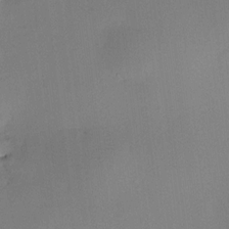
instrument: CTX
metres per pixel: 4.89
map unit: HNhu
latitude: 9.0836
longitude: 15.3321
